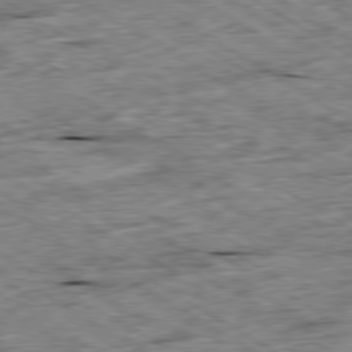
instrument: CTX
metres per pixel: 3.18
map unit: Ap
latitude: -79.9745
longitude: -86.2900
